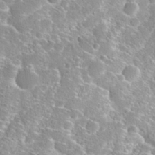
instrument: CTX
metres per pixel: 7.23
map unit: Hto
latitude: 26.8002
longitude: -46.1956
